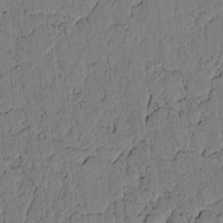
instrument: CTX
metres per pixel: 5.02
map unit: lAvf
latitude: 5.0080
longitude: 166.4251
